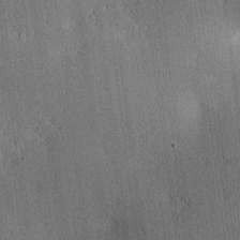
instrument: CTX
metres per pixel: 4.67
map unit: lAa
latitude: 11.9339
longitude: -108.9324
